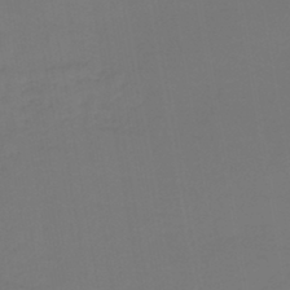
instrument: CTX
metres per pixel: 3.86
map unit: lHb
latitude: -43.2942
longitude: 59.6721
